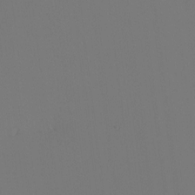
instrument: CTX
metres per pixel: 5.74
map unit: Nhu
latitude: -0.4629
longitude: -74.6113
